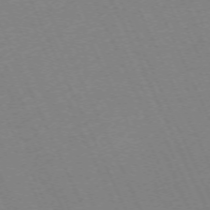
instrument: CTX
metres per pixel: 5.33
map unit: Hpe
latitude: -71.1431
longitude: 12.5574
